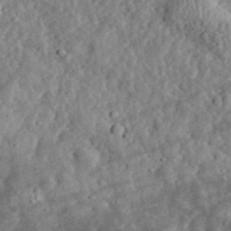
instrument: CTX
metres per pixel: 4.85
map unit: eHh
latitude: 34.9513
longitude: -78.8002
